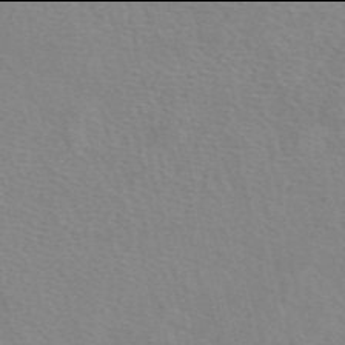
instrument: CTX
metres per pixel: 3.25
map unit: eAb
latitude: 49.9906
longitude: 120.3306
